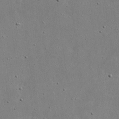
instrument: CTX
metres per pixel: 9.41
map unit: eHh
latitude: 20.5924
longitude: -71.8016
